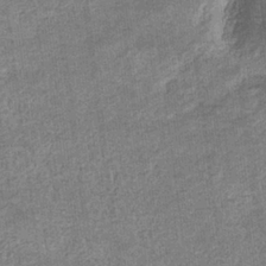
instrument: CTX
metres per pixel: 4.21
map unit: eHb
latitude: -36.3117
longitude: 80.0283
